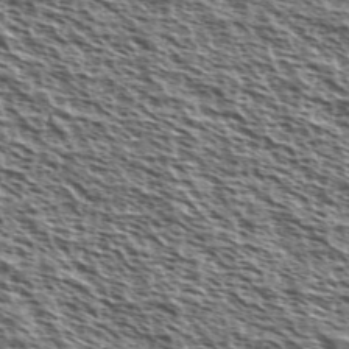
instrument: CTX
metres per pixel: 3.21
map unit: Ave
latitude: 38.4979
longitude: -110.6869
